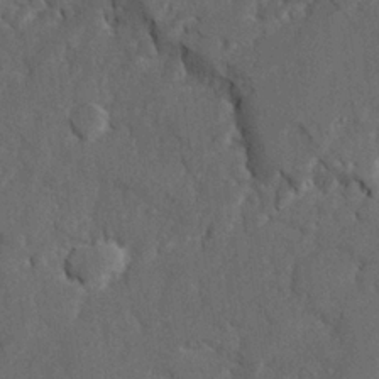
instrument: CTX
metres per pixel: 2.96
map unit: Ave
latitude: 22.9892
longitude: -130.9514
